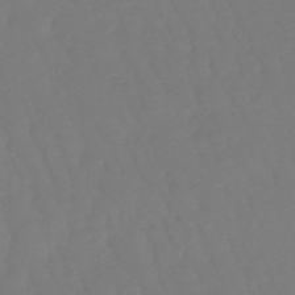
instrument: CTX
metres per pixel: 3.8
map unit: eHb
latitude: -50.1417
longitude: 76.4818
